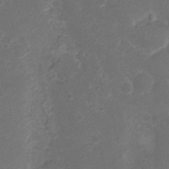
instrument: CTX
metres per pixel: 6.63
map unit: Nhu
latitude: 2.0633
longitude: -15.9151
